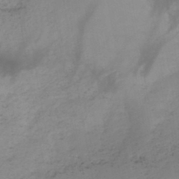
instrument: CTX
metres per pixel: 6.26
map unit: HNb
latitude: -44.7085
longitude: -43.9528
